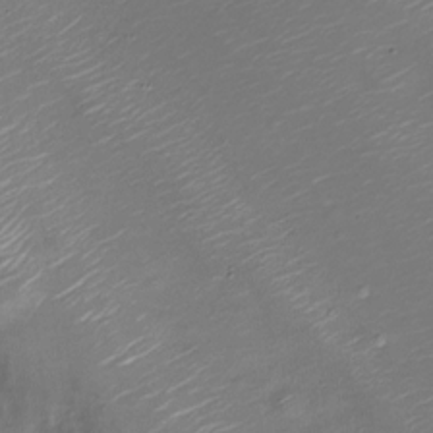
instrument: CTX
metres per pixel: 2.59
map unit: Nve
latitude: -20.8219
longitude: 104.9352
